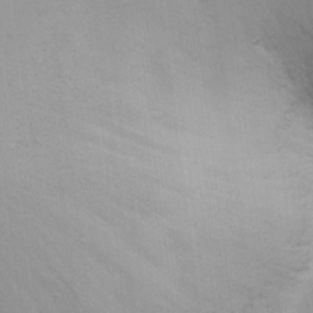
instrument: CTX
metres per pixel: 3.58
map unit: eHh
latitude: 14.8569
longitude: -72.1011
